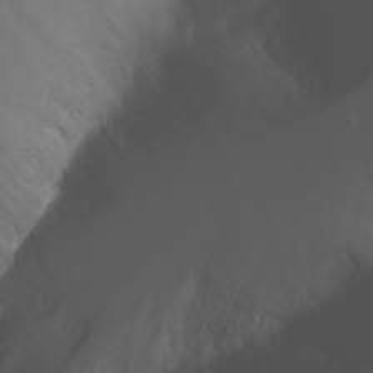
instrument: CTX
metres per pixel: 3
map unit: Nhu
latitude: -7.1620
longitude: -75.3104
